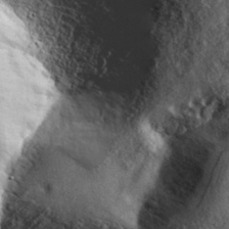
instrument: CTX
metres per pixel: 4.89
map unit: eHh
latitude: 36.7246
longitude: -80.4790
